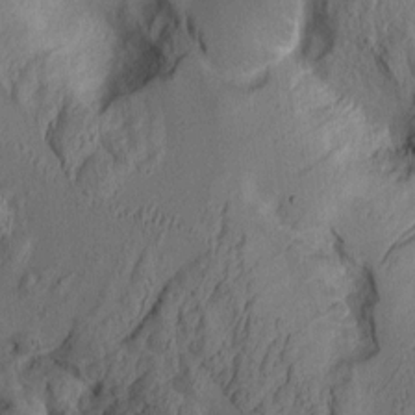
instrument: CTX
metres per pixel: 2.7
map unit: Aa
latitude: 8.8380
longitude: -127.3293
